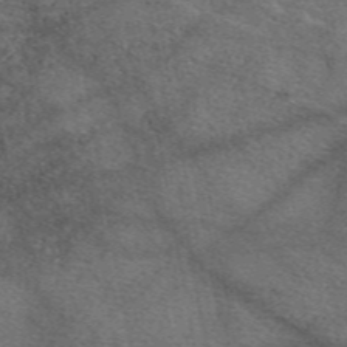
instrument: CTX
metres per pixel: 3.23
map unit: eAb
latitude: 50.4601
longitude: 110.2739
